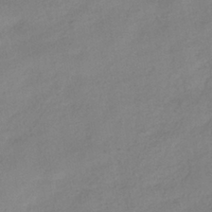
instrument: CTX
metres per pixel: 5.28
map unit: HNhu
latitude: -39.4832
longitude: 95.3320
